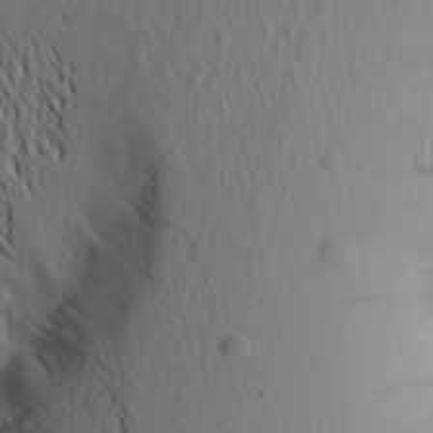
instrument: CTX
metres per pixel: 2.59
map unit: Aa
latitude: 21.0270
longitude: -145.6127
